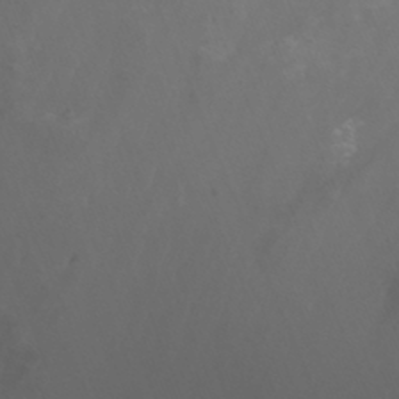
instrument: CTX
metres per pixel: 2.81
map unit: Nhu
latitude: -7.8422
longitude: -76.7246
